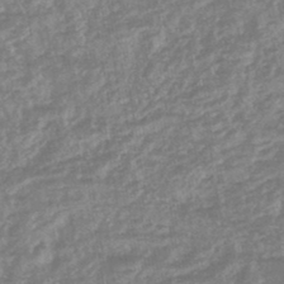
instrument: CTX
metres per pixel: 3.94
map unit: lHb
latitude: -44.5952
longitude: 79.5588
